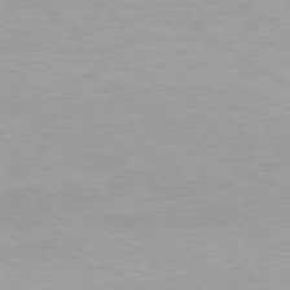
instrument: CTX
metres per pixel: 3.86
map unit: Ap
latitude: -80.0283
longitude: -58.4223
